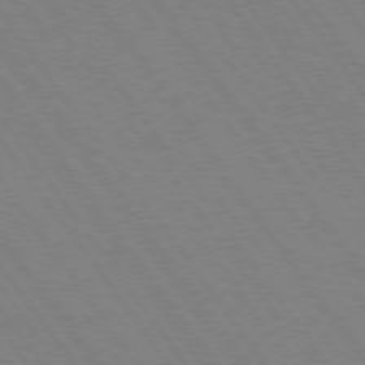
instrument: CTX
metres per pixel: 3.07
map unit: Hpe
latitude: 74.6113
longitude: -137.4427
